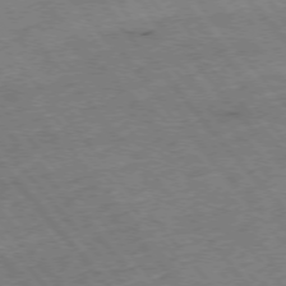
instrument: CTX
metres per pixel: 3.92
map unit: Hpe
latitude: -75.8801
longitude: -16.9136
